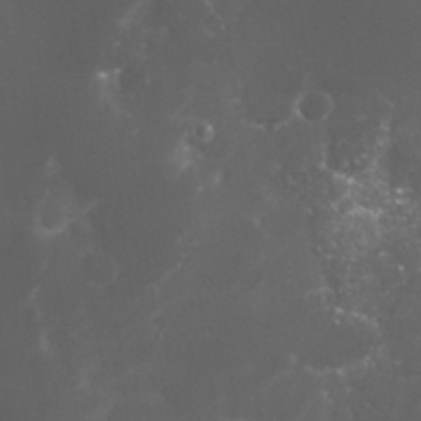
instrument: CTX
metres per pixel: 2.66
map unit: Nhu
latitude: 27.3293
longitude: -60.6490
